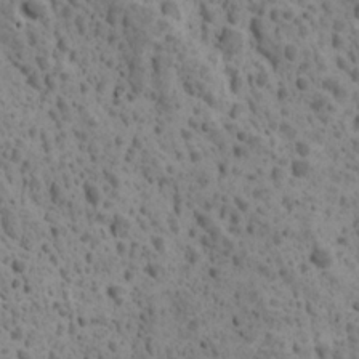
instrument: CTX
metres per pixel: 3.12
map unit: Ave
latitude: 11.2915
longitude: -105.4805
